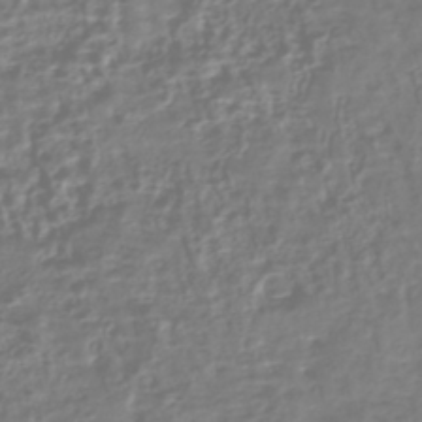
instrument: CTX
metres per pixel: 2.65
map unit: HNhu
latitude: -43.8044
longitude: 106.4440
